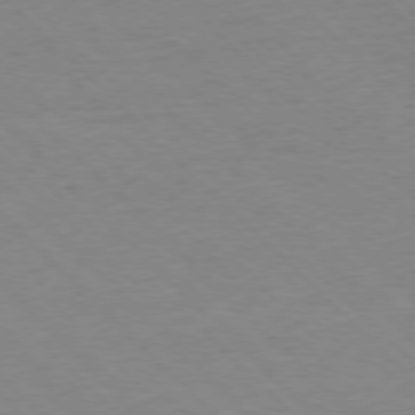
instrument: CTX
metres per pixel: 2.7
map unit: Ap
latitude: -77.5399
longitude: -87.0647
